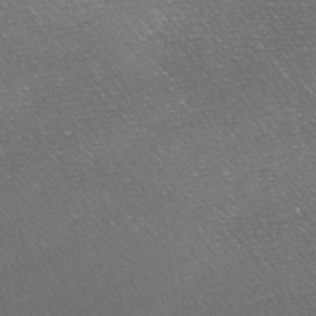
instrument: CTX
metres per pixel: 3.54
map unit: Ave
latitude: -6.8219
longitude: -122.9136
